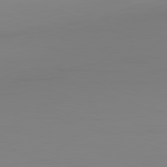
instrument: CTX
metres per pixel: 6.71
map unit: Hpe
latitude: -82.4440
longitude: 9.1242
